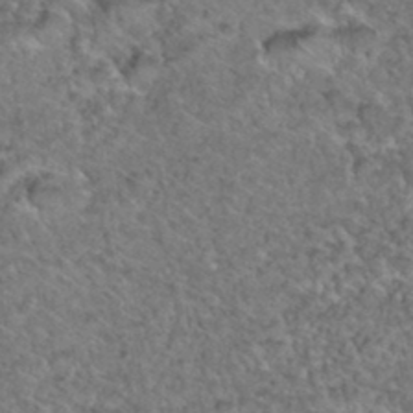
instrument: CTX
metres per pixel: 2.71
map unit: Hto
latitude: 35.6882
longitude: -48.1767
